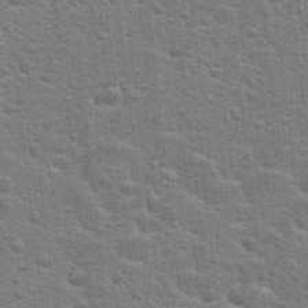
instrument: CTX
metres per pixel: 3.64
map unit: Hto
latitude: 23.8961
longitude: -47.1592
